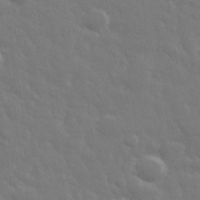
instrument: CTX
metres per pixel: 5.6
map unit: eHh
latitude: 32.8191
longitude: -70.3467
